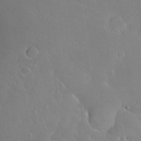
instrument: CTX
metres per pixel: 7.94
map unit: Nhu
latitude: 26.4034
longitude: -57.3670
